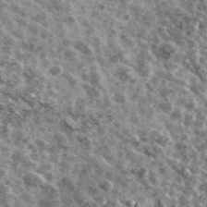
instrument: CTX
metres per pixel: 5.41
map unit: Ave
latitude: 40.0822
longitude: -106.1389
